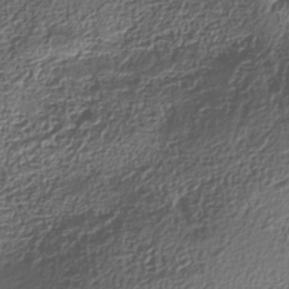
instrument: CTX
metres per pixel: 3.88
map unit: Nhe
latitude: -38.5385
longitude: -147.2537
